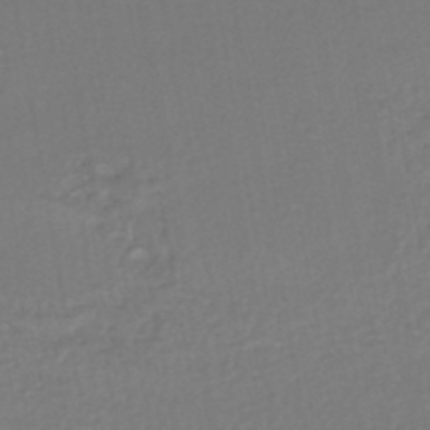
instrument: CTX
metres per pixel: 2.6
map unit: HNhu
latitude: -48.1606
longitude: 99.8044
